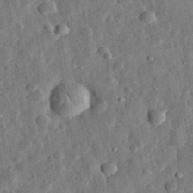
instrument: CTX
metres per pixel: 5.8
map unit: eHh
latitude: 32.2711
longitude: -76.6301
